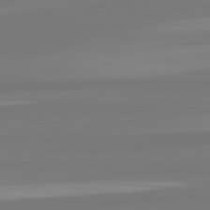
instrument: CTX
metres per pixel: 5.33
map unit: lApd
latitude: 82.7624
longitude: 172.6518
